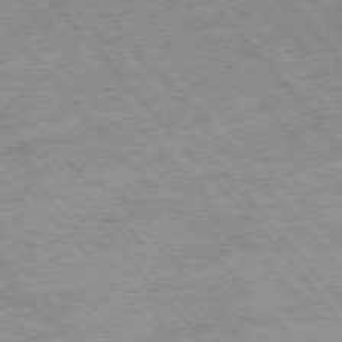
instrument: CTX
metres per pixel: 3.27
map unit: Hpe
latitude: -76.0661
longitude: -14.3846
